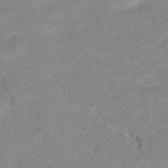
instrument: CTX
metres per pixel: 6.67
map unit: Hto
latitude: 18.0633
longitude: -38.8380
